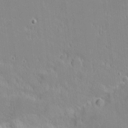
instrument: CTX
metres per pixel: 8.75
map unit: eHh
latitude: -2.5762
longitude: -84.9514
